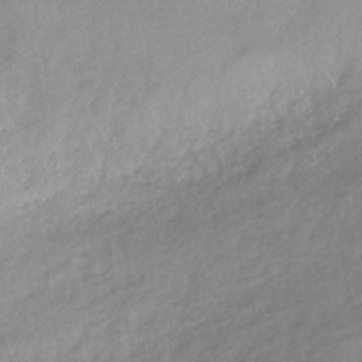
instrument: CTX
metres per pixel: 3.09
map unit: HNhu
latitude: -40.9353
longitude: 94.9163
